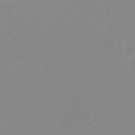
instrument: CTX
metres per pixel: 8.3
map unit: lHb
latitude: -40.8030
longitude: 60.0094
